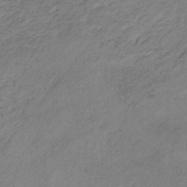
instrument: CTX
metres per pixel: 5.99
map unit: HNb
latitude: -31.5777
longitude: 61.2376
